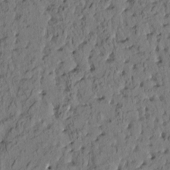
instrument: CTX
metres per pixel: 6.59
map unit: eHh
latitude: -1.8234
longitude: 17.5966
